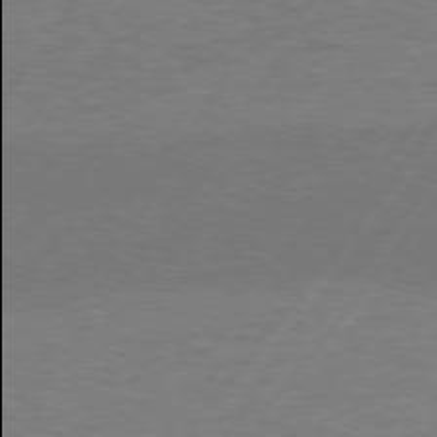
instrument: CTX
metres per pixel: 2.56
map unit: lApd
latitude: 74.4979
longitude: -77.9906
